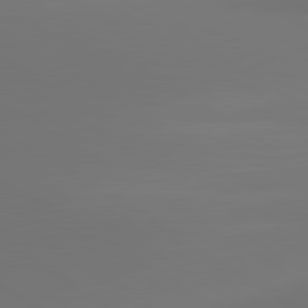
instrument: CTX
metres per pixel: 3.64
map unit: lApd
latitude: 81.2159
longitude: 152.8597
